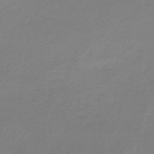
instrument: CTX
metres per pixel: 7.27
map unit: HNb
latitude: -33.1998
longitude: 60.9731
